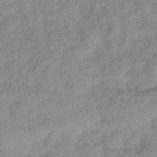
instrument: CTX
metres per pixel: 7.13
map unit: eHb
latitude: -40.4440
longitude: 79.2565
